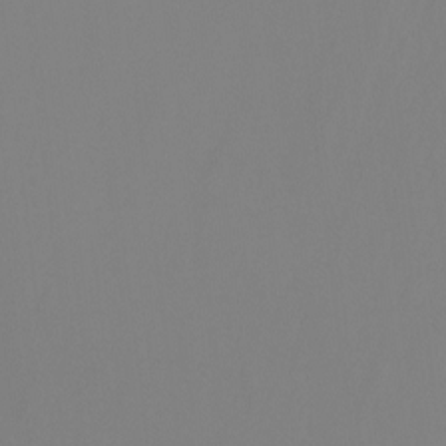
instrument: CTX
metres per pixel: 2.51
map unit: Ht
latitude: -8.9919
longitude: -33.2537
